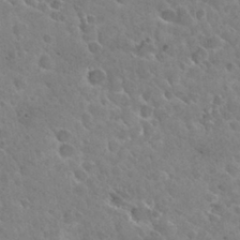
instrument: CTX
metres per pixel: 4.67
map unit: Hto
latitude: 29.1025
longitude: -39.2159
